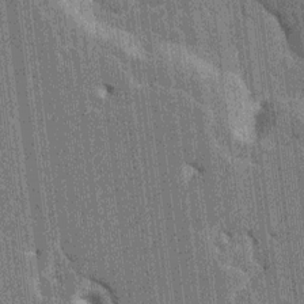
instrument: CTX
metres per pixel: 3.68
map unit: HNhu
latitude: 6.1578
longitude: -6.0822
